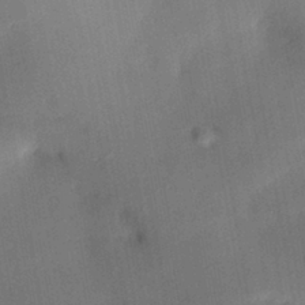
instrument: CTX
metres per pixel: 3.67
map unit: HNhu
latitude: 14.6113
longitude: 10.9920
